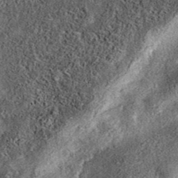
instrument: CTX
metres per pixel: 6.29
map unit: eAb
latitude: 38.1767
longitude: 107.0297
